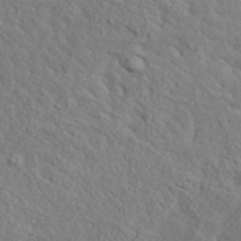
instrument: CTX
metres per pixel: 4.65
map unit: lHvf
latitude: 36.6869
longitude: -87.4804
